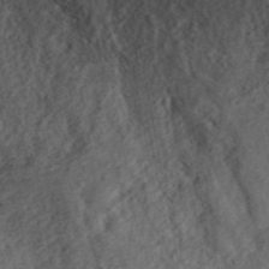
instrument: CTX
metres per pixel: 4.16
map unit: ANa
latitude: 45.2726
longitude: 46.1605
